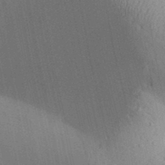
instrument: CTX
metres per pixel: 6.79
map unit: Aa
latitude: 31.2348
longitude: -145.6883
